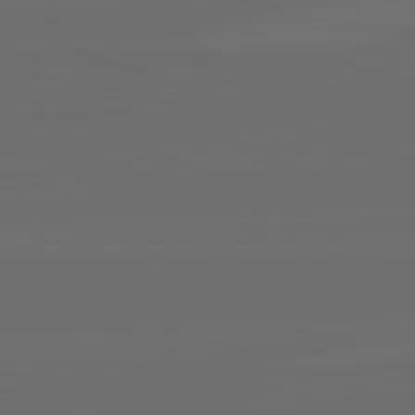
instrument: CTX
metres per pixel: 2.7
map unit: lApd
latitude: 82.1766
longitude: -166.1011
